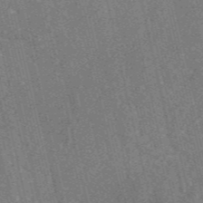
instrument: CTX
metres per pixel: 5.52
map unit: eAb
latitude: 46.8191
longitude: 119.0109
